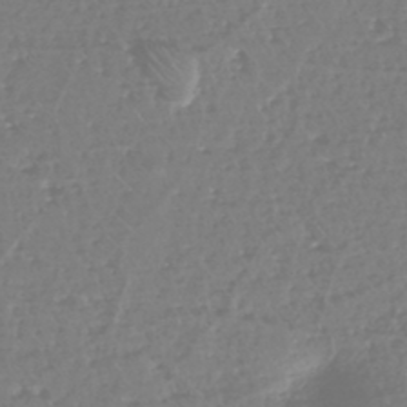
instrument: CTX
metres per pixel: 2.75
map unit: eHh
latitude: -45.0675
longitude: -29.1025
